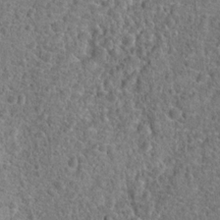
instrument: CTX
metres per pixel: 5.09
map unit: Hto
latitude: 19.3292
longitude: -42.5735
